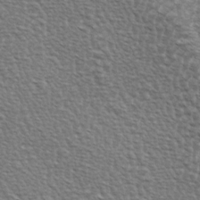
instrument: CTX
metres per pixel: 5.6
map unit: lAa
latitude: -3.7288
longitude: -122.4034
